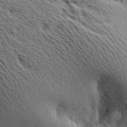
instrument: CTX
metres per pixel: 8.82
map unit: Ave
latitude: 10.3467
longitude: -107.0081
